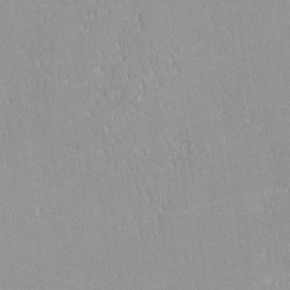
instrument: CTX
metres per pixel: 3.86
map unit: lHvf
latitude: -12.2740
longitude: -104.7247
